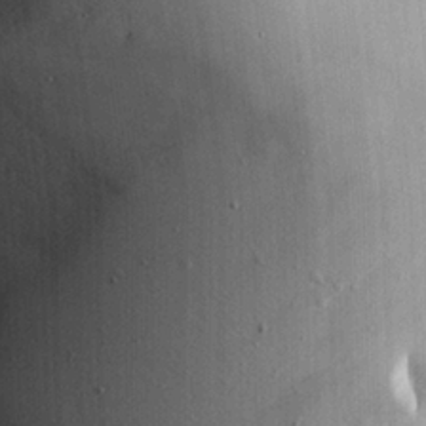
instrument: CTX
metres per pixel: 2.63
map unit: lHvf
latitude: 18.2144
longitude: -113.8772
